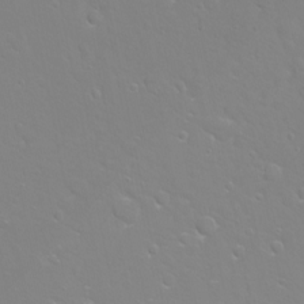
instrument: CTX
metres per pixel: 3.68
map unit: eHh
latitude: -11.1620
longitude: -64.9325
